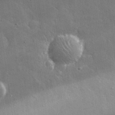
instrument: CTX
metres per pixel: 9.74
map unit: lHvf
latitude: 32.0822
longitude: -92.5734
